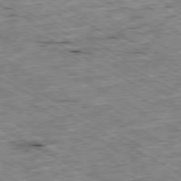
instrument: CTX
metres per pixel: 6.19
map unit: Ap
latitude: -80.2173
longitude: -85.1592
